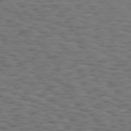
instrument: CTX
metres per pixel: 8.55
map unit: Hpe
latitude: 74.5735
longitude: -132.8569
